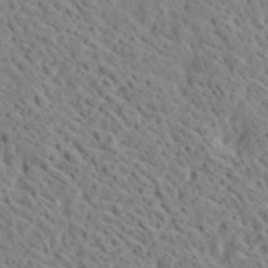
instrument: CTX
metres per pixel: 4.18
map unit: Aa
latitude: 19.0836
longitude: -140.4412
